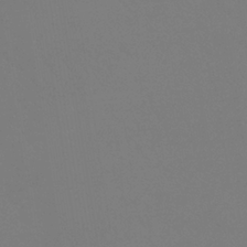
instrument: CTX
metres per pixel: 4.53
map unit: HNb
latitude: -35.6722
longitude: 55.5210
